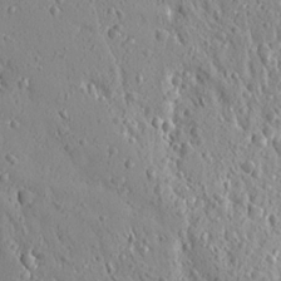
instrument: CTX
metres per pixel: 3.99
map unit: Aa
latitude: 18.6679
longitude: -148.0822
